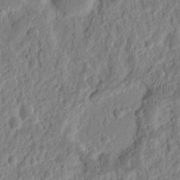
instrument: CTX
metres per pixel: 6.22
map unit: Nhu
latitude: 13.3482
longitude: -73.4616
